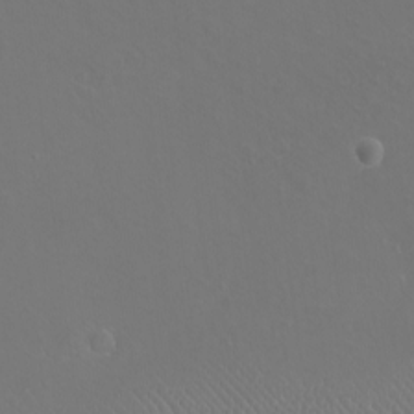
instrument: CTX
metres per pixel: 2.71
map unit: eHh
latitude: -10.8975
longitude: -65.2348
